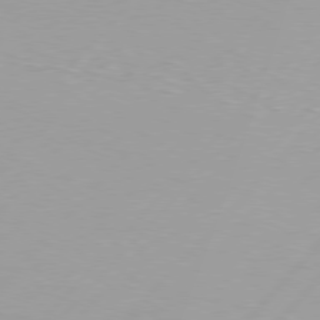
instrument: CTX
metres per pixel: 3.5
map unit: Hpe
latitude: 77.1781
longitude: -138.1767
